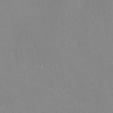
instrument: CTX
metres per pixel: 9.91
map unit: lHvf
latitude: -12.0283
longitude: -99.8016
